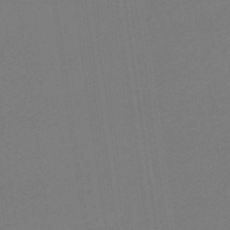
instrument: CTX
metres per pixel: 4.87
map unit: eHb
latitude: -48.4440
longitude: 87.3321
